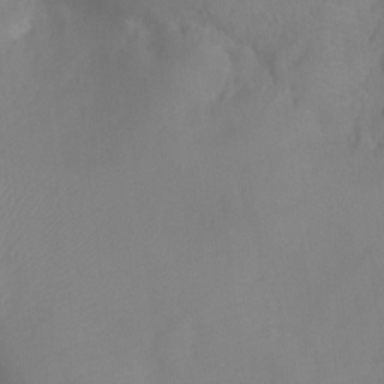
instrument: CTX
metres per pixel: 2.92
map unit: Ht
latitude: -4.1605
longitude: -28.2522
